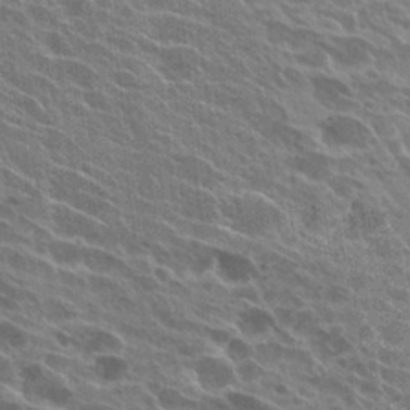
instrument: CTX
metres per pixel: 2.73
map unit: Hto
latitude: 24.5356
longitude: -40.1577
